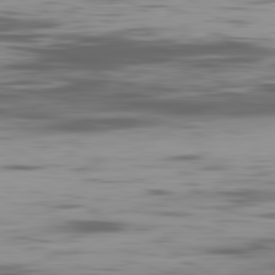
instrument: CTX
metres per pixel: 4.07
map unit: Ap
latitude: -81.9556
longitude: -69.5560
